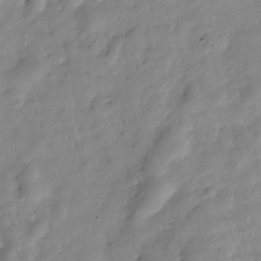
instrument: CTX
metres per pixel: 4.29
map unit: Hve
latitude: -29.5399
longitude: 94.5762
